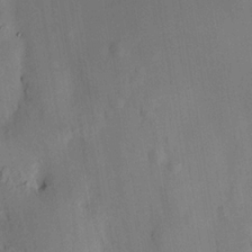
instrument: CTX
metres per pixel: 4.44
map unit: HNhu
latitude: 14.1578
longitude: 12.1795
